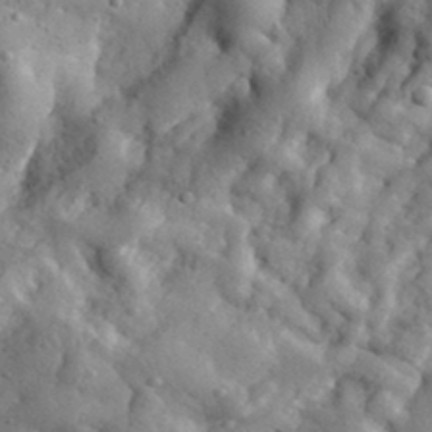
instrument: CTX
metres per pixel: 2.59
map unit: eHh
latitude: 33.6883
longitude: -78.0444
